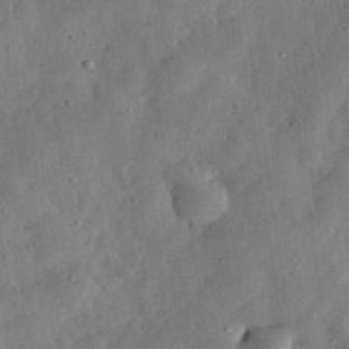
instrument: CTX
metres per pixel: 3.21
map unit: eHh
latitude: 32.8569
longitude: -76.3467
